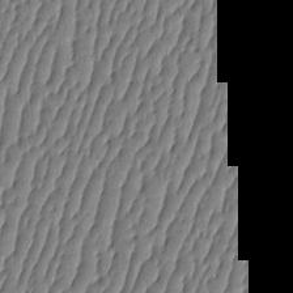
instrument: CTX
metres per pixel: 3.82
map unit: HNhu
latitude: -3.9556
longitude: 14.0661
